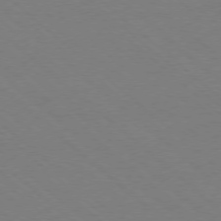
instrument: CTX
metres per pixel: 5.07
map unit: Ap
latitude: -78.2550
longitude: -84.4790
